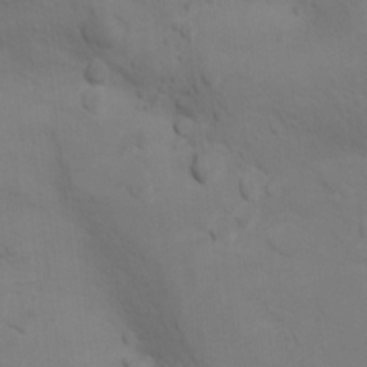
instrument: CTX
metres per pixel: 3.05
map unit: Ht
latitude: 11.3293
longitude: -32.6490
